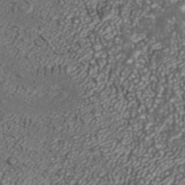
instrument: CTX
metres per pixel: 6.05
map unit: ANa
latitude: 43.2159
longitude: 35.5588
